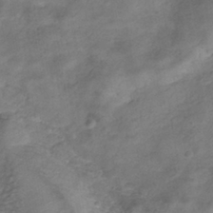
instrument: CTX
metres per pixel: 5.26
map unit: HNhu
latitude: -39.3699
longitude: 106.9731
